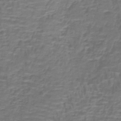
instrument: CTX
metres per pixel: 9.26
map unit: lHb
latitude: -41.0675
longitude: 58.3117
